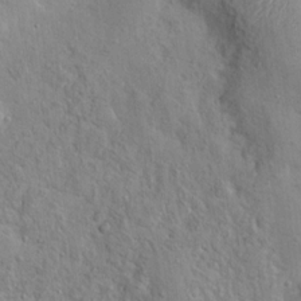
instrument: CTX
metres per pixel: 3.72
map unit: Nhu
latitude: 11.8206
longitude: -26.9514
